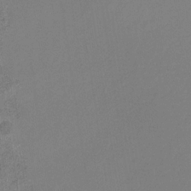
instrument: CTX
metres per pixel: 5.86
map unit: eHb
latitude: -31.6722
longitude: 71.7856
